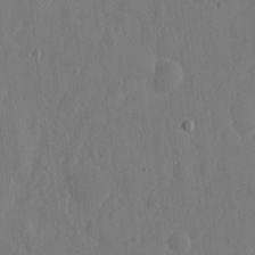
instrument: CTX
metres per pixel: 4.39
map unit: eHh
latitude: 6.5924
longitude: -72.9325
